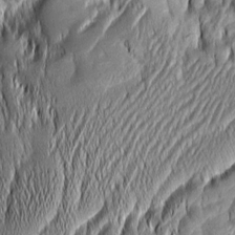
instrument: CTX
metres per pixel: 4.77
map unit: Aa
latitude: 7.3671
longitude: -129.4237
